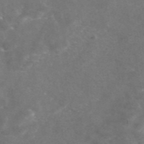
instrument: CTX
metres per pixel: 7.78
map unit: eAb
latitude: 46.8191
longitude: 117.4454
